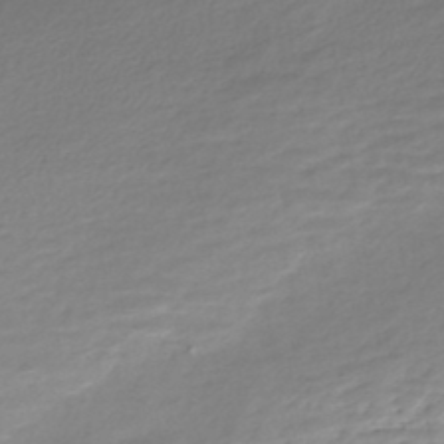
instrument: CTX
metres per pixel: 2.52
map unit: Nhe
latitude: -48.2929
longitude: -172.5545
